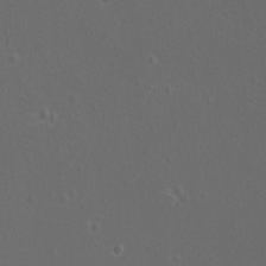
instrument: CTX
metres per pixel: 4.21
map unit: eHh
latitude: -7.2565
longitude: -75.3482
